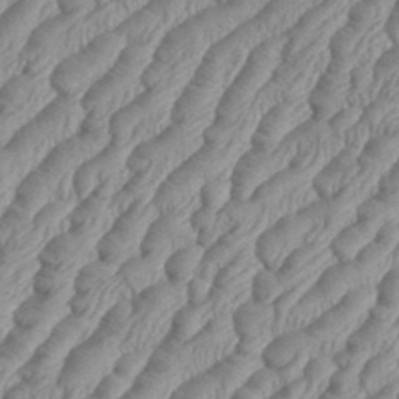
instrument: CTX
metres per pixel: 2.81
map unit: eHh
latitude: 36.4790
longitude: -137.2915
